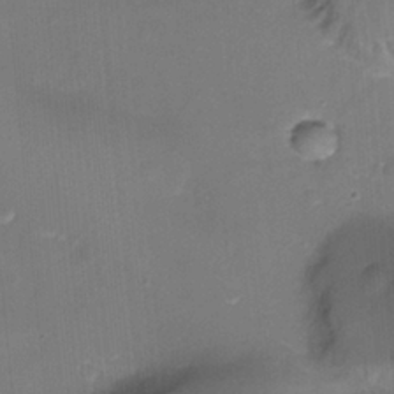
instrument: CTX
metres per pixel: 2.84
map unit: Ht
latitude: -18.6896
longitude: -44.6679
